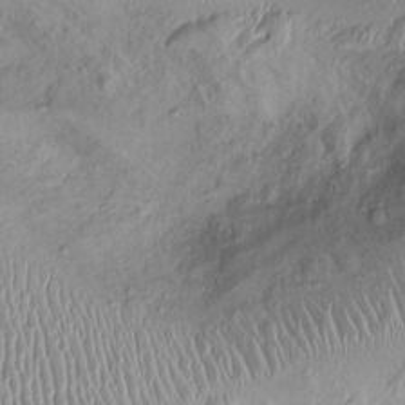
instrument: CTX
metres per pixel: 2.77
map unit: Ht
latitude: -0.0283
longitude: -13.6505
